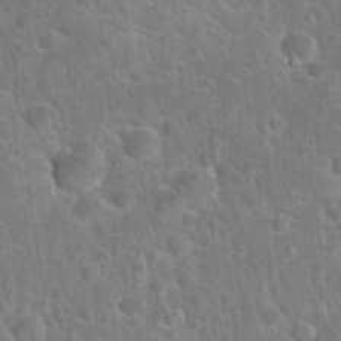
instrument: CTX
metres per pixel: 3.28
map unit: Nhu
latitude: 27.5749
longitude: -62.2901
